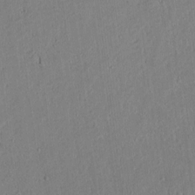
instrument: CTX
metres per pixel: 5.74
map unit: lAvf
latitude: 8.2145
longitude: 168.1605
